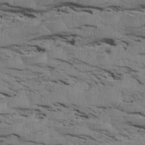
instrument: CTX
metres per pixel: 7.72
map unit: Htu
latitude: 3.9528
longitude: 151.8422
